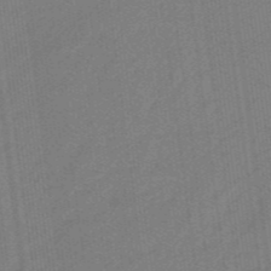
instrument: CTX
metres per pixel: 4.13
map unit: eHb
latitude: -46.8408
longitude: 87.0298
